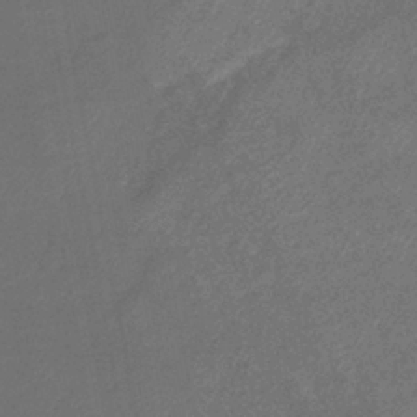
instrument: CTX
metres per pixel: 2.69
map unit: eHb
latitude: -39.7100
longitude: 77.1620
